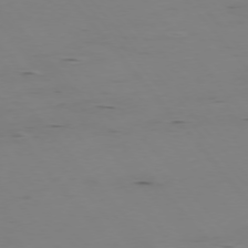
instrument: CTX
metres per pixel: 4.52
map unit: Hpe
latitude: -76.1795
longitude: -17.3860
